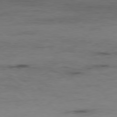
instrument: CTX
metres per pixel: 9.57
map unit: Hpe
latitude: -78.5007
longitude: 15.7856
